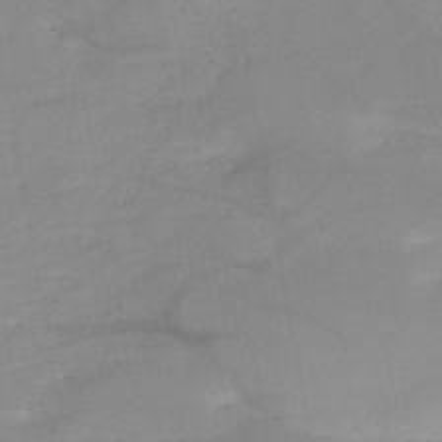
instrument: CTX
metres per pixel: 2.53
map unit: HNb
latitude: -49.8801
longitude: -39.7450
